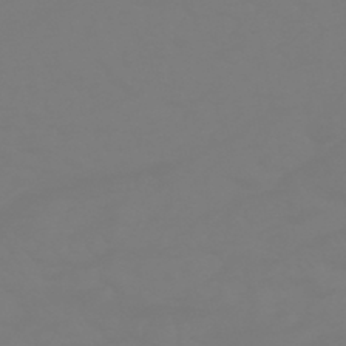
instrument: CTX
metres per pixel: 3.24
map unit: HNhu
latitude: -46.3684
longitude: 90.5196
